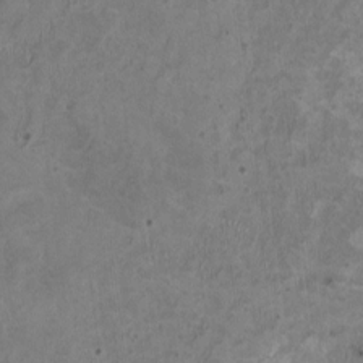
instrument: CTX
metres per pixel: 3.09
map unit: HNhu
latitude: 2.6868
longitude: -3.9717
